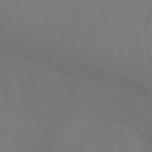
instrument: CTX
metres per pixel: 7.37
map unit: HNhu
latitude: -39.6911
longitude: 96.1417
